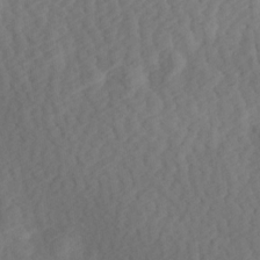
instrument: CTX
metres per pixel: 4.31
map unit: Hve
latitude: 13.7450
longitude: -91.7261
